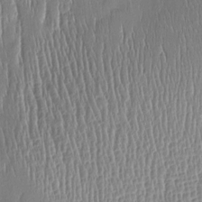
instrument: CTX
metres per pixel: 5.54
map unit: Htu
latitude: -5.5966
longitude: 174.2172
